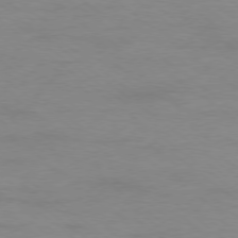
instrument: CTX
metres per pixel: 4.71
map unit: Ap
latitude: -78.6329
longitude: -89.1404
